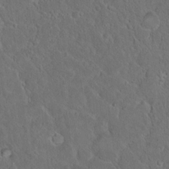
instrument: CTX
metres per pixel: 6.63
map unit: Hto
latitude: 16.4412
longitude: -37.9150
